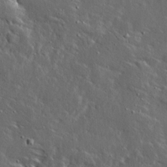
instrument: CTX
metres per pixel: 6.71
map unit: Ave
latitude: 14.9703
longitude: -138.5357
